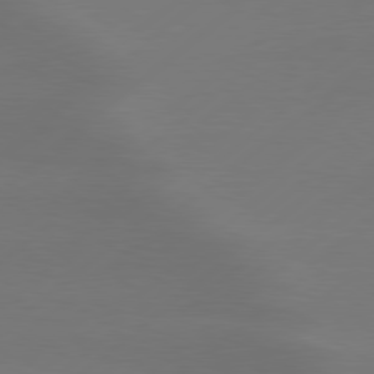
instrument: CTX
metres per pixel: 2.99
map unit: Hpe
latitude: 78.7058
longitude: -130.8191
